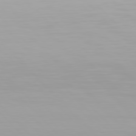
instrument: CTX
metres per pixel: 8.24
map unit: Hpe
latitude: 77.2915
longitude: -172.4412
